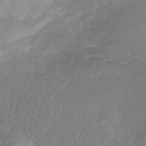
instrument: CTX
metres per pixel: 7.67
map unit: Nhe
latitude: -40.7085
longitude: -110.0633
